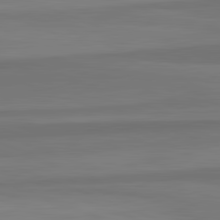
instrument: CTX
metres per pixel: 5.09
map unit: lApd
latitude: 82.6301
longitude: 177.3888
